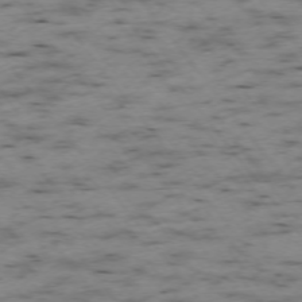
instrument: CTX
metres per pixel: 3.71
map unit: Ap
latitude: -73.8800
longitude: -73.5938
